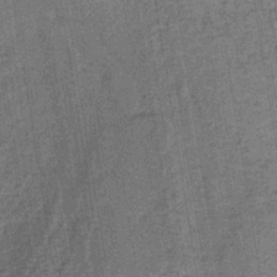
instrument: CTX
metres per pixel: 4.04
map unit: lHb
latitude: -38.8597
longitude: 60.2928
